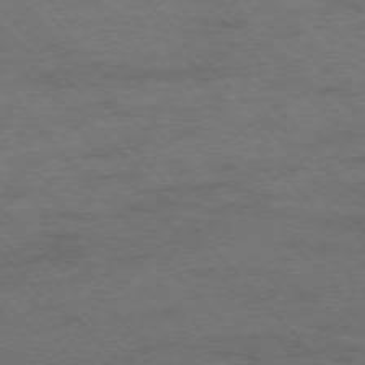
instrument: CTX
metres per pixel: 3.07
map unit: Hpe
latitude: -76.1417
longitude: -14.0444
